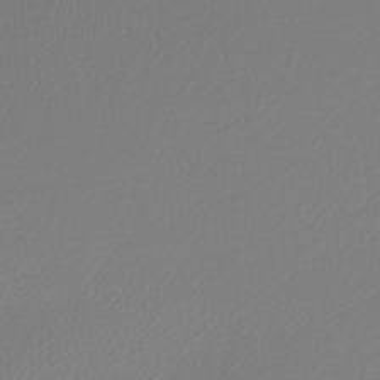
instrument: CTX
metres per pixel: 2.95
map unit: lHb
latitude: -43.2942
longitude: 72.1606
